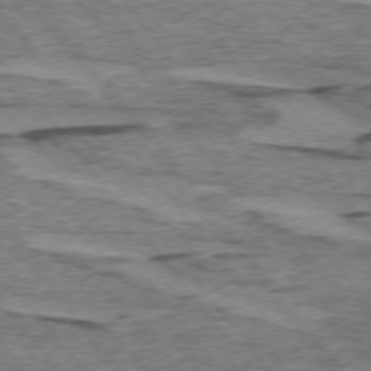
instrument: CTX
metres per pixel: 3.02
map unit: lApd
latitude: 74.4979
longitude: -76.6868
